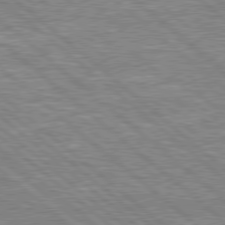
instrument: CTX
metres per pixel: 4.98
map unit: Hpe
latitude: 78.5357
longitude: -157.6127
